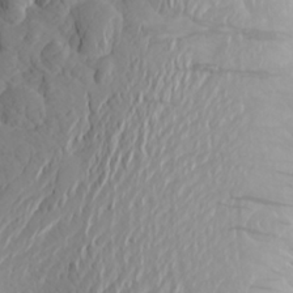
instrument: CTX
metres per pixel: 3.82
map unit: Aa
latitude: 23.8961
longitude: -145.2159
